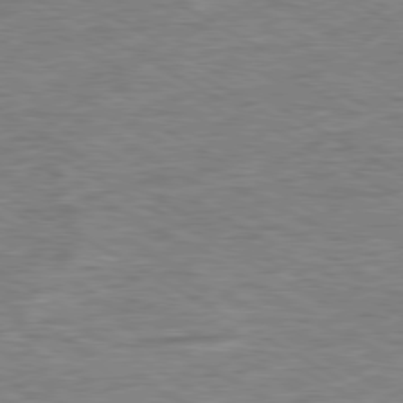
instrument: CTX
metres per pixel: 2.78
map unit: Ap
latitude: -80.4251
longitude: -77.4615
